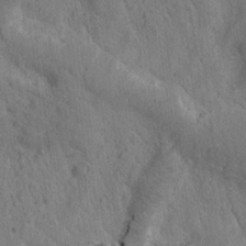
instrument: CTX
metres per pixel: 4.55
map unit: Htu
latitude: -0.2740
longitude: 174.5384
